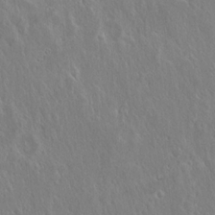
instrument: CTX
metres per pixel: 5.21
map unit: Hto
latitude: 18.9513
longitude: -57.2536
